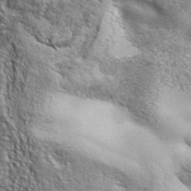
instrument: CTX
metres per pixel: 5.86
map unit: ANa
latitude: 39.6127
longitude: -90.4790
